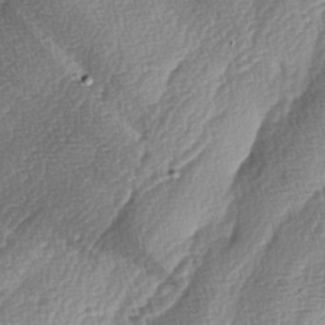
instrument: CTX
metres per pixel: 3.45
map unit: lAa
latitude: -4.5762
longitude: -129.4237
